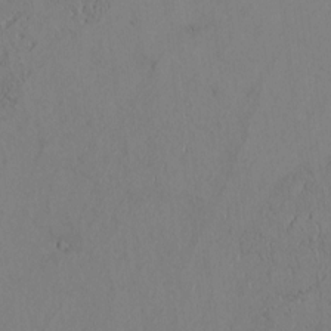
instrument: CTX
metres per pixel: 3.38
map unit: Htu
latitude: 2.8191
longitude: 148.3307
